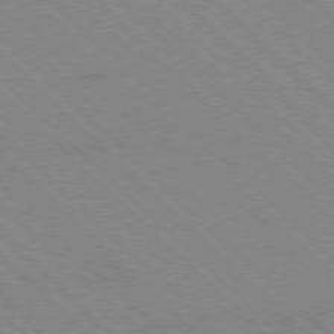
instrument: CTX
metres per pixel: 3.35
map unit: Ap
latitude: -77.5588
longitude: -66.3845
